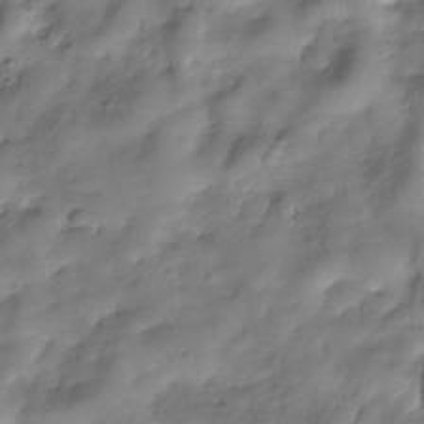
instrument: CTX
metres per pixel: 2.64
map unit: Hve
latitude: -30.1606
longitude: 94.3495
